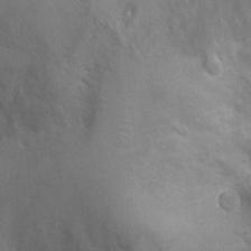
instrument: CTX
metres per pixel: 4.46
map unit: Ht
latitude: -2.5762
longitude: -15.9717
